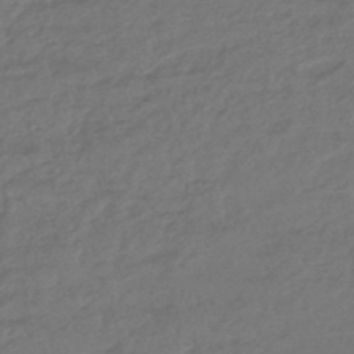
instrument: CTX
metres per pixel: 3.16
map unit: lHb
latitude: -43.3887
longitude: 74.4629
